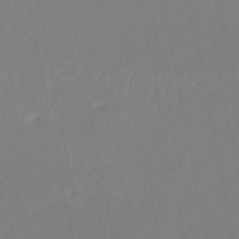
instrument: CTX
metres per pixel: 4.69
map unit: lHb
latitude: -44.3495
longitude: 75.0487
